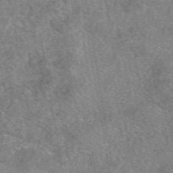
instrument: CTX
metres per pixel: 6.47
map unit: eAb
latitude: 48.9136
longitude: 109.1809
